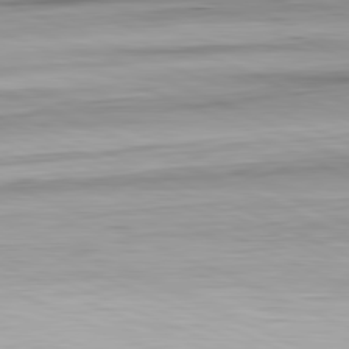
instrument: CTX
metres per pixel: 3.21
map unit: Ap
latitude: -82.2361
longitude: -76.4601
